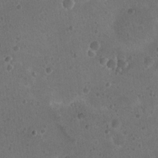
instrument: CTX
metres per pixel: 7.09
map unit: Nhu
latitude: 17.6883
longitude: -32.8002
